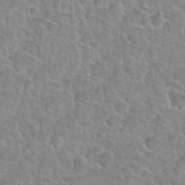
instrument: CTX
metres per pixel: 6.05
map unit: Nhu
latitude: 27.7261
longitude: -52.7624
